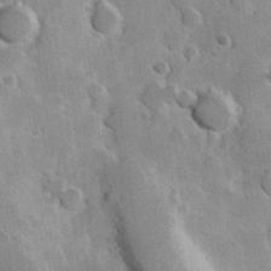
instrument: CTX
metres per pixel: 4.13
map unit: Hve
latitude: 23.7450
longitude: 147.3887
